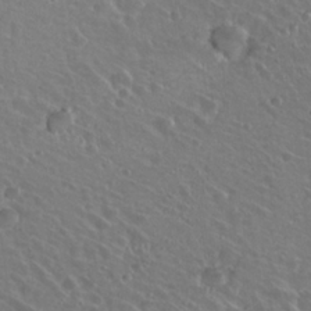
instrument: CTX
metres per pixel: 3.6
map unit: Hto
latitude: 22.4790
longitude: -30.7625
